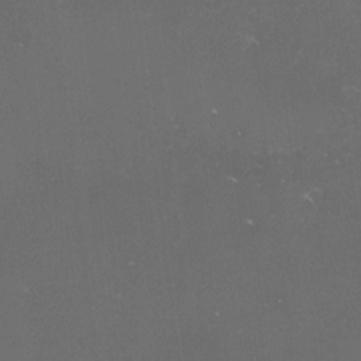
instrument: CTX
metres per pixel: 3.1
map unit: lHvf
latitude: -14.9920
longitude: -102.0255
